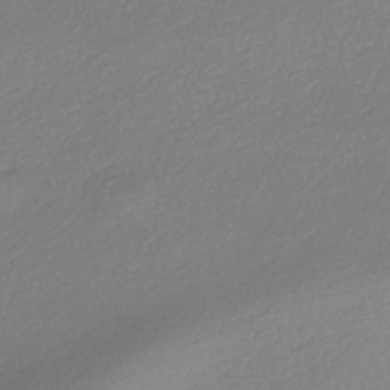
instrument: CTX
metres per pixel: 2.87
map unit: HNhu
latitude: -40.9164
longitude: 94.8597
